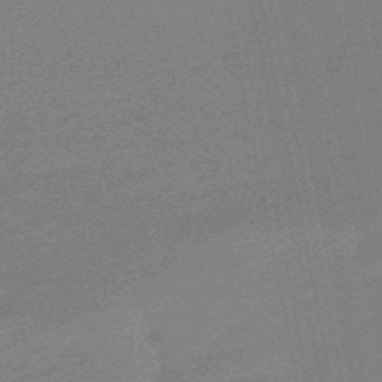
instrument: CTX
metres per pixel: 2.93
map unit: lHb
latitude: -48.8030
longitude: 82.0472
